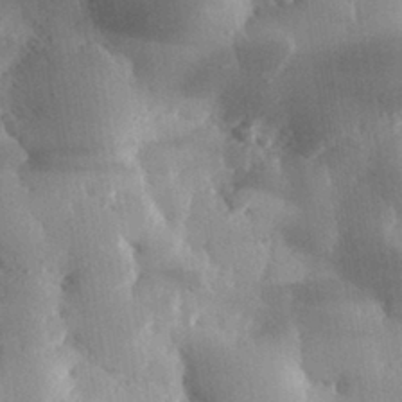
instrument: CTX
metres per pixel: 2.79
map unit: eHh
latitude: 30.2523
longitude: -79.4994
